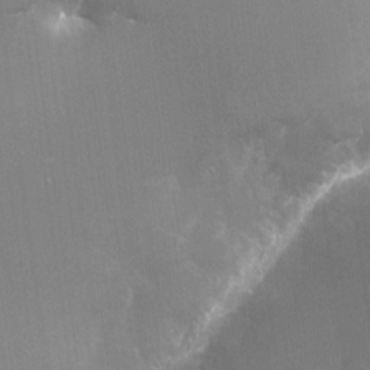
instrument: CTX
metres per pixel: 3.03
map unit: Nhu
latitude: -22.1228
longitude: -72.4223
